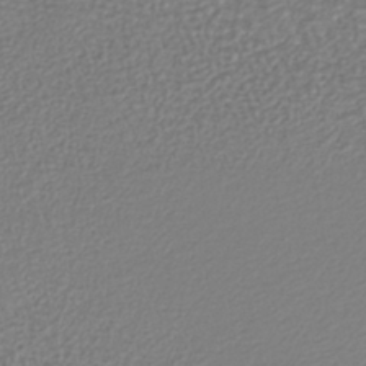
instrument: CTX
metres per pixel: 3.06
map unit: lHb
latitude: -42.8030
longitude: 71.8422
